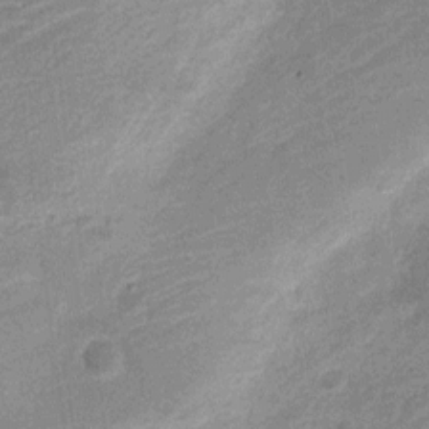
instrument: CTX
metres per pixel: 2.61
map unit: Nve
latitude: -19.6533
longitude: 108.5574
